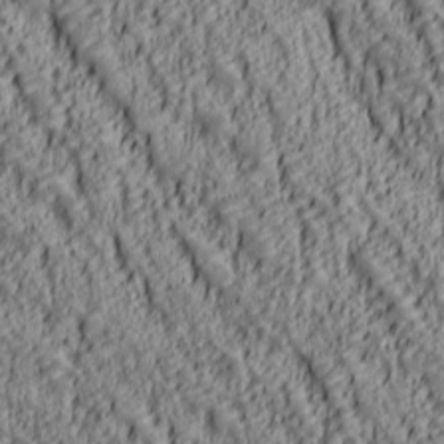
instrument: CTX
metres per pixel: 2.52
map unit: lAa
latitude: 6.7624
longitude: -116.2334
